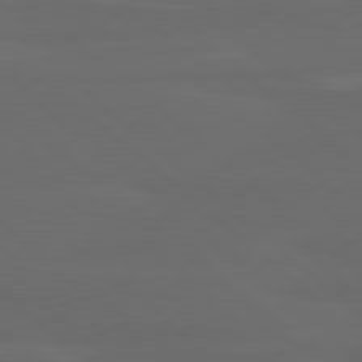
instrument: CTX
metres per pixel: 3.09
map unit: lApd
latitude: 80.0633
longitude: -114.6112
